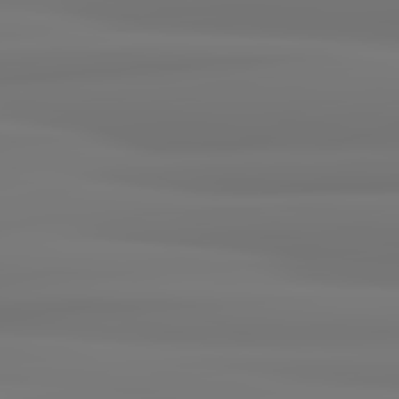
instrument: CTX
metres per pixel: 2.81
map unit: lApd
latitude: 82.2333
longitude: 171.2754
